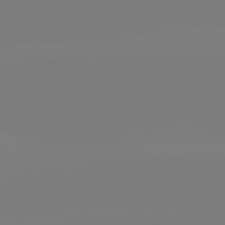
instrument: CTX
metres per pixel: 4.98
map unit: lApd
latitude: 81.7827
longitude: -158.6491
